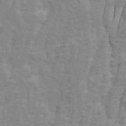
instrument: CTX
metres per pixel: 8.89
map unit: Ave
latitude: 14.1578
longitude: -134.3278
